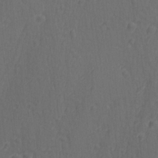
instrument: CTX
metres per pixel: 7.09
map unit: lAvf
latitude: -9.8989
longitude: -120.8758
